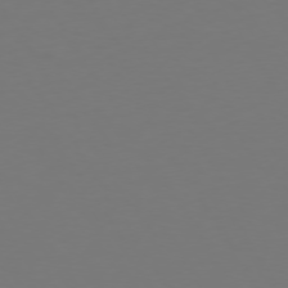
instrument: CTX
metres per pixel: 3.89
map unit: Hpe
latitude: 73.3293
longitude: -122.4412
